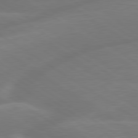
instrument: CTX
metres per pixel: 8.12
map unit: lApd
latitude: 79.7261
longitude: -142.8947
